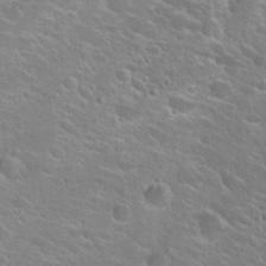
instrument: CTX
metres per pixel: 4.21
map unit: Hto
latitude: 25.3481
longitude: -50.2900
